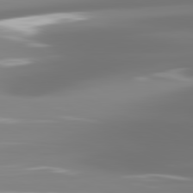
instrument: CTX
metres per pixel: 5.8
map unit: lApd
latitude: 81.7827
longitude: -137.7450
